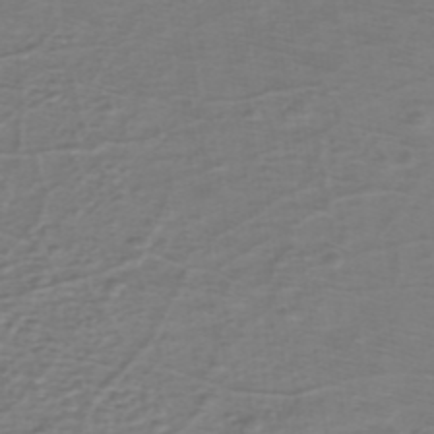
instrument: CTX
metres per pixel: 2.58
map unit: eHh
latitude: -40.3306
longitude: -29.3859
